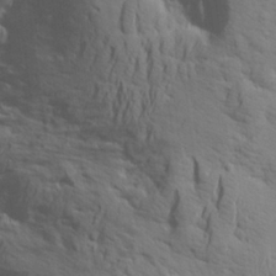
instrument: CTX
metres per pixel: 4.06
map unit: Aa
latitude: 24.1955
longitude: -147.0837
